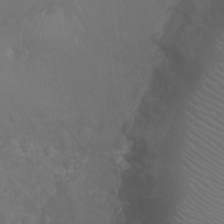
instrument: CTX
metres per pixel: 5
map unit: Ht
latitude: -6.3684
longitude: -21.8206
